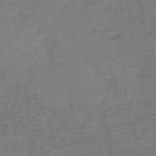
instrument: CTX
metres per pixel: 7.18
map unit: HNb
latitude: -49.2943
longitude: -39.1403
